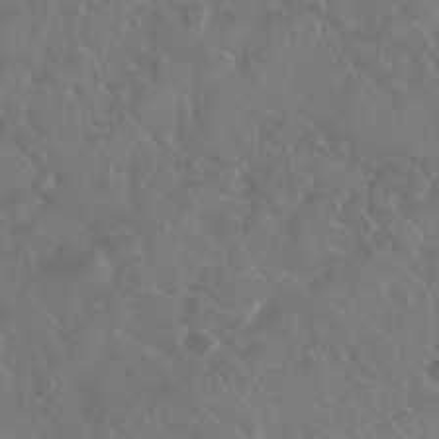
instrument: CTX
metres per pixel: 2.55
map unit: Nhu
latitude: 28.8947
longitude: -55.7638
